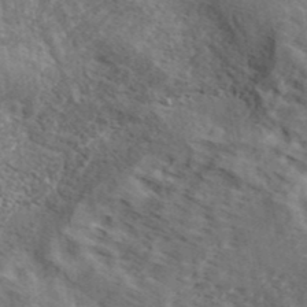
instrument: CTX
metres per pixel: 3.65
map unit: lHvf
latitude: 40.8380
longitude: -87.5182
